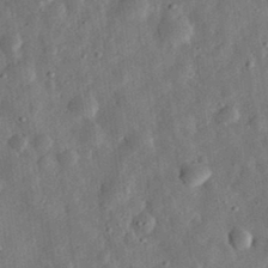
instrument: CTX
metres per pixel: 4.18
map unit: eHh
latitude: 32.3845
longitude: -76.1955
